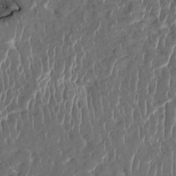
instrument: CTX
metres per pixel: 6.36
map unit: HNhu
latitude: 3.7638
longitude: -7.1025
